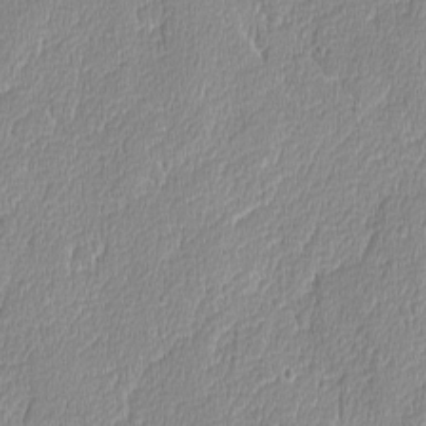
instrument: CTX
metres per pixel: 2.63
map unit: lAvf
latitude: -8.2739
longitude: -114.3089
